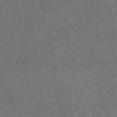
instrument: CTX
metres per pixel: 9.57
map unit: eAb
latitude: 46.7813
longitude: 115.2376
